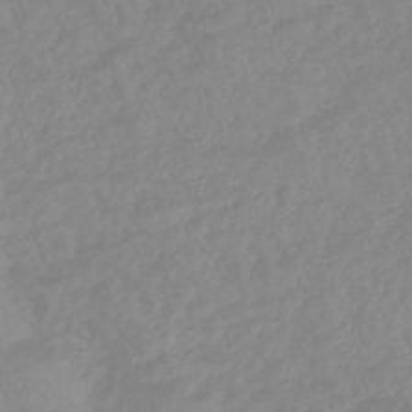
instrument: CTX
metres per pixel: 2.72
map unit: eHb
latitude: -45.4077
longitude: 84.6518
